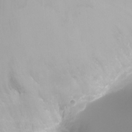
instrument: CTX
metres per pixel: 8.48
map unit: Ht
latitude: -6.7841
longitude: -20.3845
